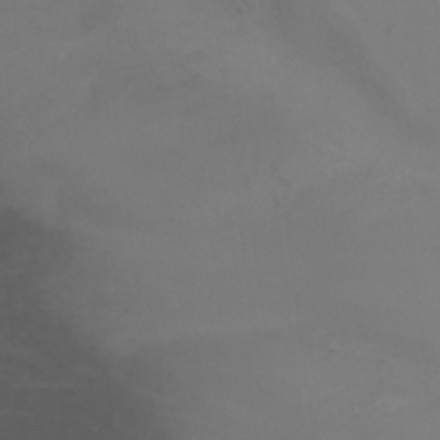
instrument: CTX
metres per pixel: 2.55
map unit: Nhu
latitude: -11.6911
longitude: -74.9514
